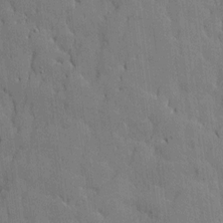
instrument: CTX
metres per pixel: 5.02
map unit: Htu
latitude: -9.4454
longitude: 176.3306
